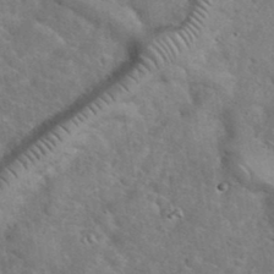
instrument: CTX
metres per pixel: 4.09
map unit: eHh
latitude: 37.1970
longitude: -64.3278
